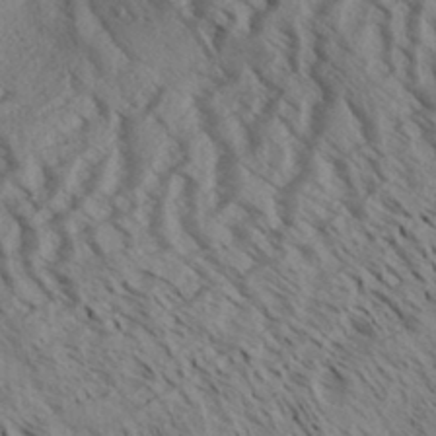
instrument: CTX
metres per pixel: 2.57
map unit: Aa
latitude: 32.7813
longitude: -138.5357
